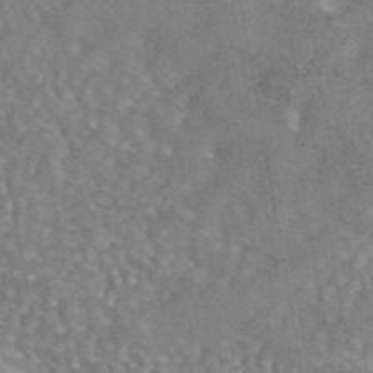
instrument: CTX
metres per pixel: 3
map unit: eAb
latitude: 44.7624
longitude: 107.2187
